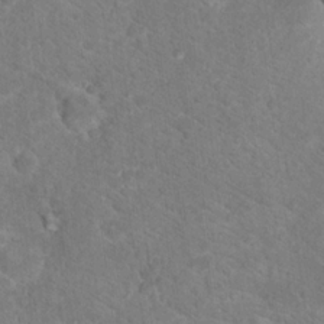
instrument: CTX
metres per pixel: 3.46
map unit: Hto
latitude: 18.2333
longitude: -37.1970
